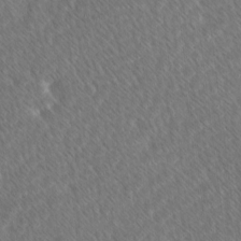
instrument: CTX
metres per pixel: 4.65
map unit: Ave
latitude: 8.3467
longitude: -106.5168
